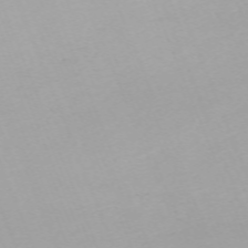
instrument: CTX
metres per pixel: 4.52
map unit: Nhu
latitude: -67.3887
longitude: 38.0472
